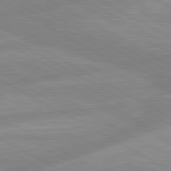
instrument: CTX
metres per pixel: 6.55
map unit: lApd
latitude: 80.4412
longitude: -168.4790
